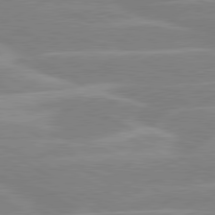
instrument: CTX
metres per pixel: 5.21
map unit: lApd
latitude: 80.1011
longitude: -123.4993
